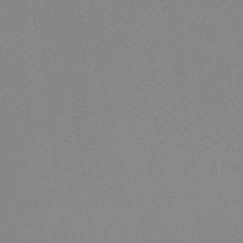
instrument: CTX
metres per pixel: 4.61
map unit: Htu
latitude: -12.0472
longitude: -70.9891
